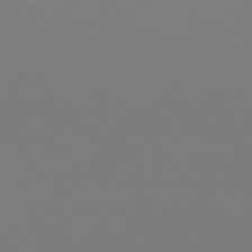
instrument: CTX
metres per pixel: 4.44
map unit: Hpe
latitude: 77.0836
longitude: -137.5182
